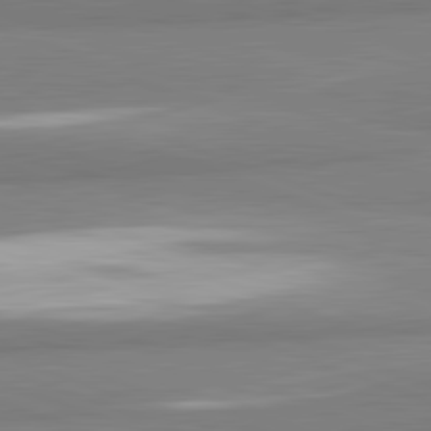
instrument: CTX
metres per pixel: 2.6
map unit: lApd
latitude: 82.2711
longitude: 172.0850
